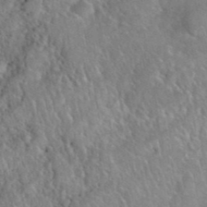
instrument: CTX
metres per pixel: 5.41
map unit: eHh
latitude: 40.7624
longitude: -56.5545
